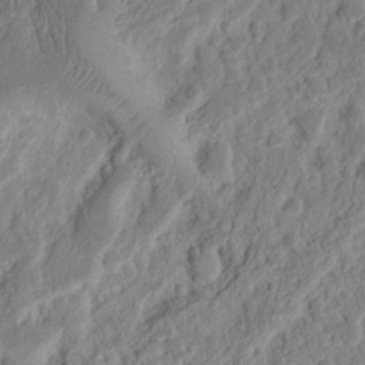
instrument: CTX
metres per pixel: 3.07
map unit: Nhu
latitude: 13.3293
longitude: -73.6505
